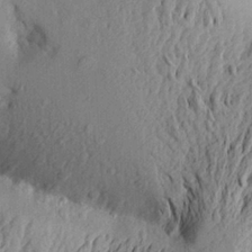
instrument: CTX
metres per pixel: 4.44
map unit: Aa
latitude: 23.9150
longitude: -150.4223
